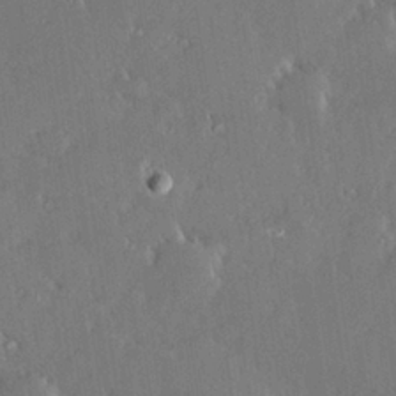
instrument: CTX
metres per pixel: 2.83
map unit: Hve
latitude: 27.7072
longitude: -93.7071
